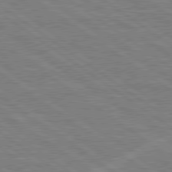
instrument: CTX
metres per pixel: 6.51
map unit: lApd
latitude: 79.4994
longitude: 166.5007
